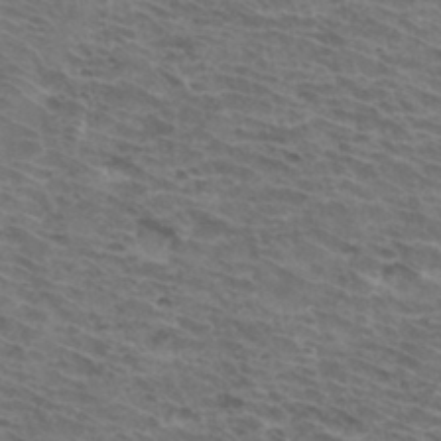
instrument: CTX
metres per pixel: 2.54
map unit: Hto
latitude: 33.9717
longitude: -41.3103
